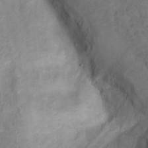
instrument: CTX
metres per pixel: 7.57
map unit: Hto
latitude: 13.8395
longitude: -38.6112
